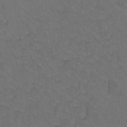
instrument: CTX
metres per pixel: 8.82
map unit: Hto
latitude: 3.7260
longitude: -32.2523
